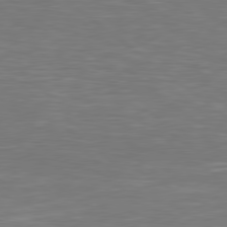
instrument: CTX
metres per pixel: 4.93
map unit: Hpe
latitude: 79.0081
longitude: -126.0633
